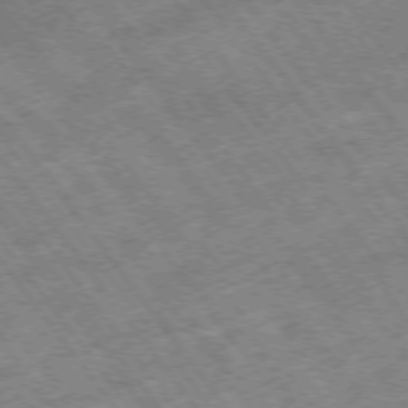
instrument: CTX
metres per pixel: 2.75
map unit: Hpe
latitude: -75.3510
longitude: -19.0647
